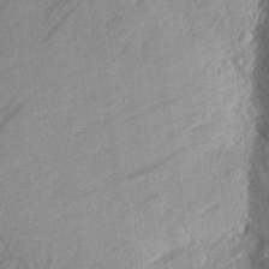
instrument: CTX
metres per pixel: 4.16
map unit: Aa
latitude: 26.7246
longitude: -145.1970
